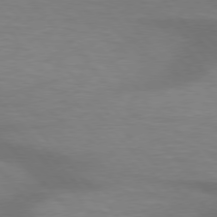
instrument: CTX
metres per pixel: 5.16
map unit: lApd
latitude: 76.2900
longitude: -58.9136
